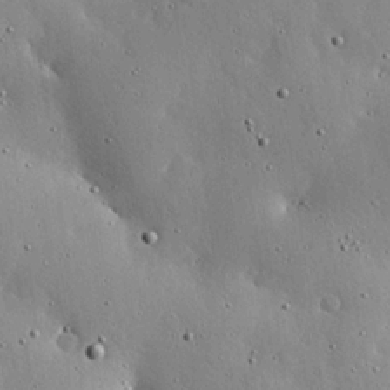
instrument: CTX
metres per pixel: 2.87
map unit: lHvf
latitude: 19.9906
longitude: -114.9891
